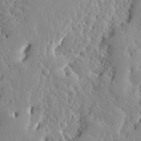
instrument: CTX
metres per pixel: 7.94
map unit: Ave
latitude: 13.3482
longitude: -133.7639
